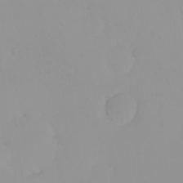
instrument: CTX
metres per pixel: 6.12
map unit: eHh
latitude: -1.5211
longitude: 19.6533
